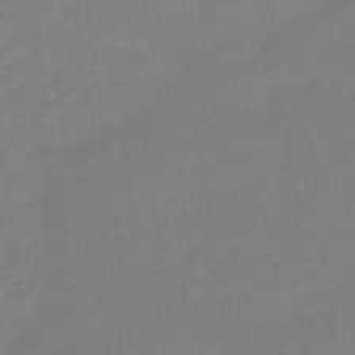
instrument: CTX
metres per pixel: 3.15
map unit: lHb
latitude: -49.6722
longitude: 81.4077
